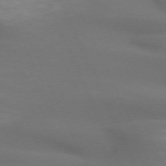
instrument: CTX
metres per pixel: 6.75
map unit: lApd
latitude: 72.6491
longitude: -48.5924
